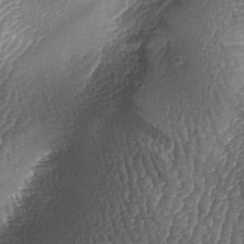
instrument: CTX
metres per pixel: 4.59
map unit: lAa
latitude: -5.9178
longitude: -127.5371
